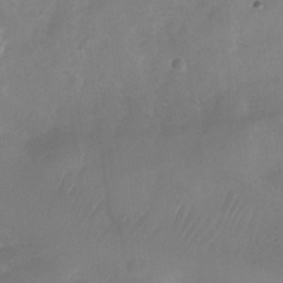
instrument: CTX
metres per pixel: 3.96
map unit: Nhu
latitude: -26.8785
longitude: -70.8758
